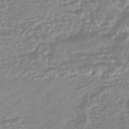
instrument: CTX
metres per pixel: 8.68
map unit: HNhu
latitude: -45.0675
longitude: 100.6707
